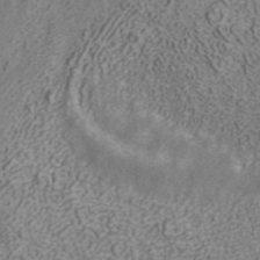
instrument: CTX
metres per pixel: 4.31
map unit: ANa
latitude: 40.8380
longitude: 20.3495
